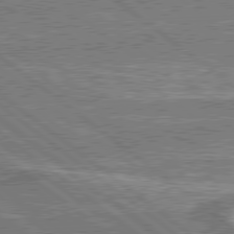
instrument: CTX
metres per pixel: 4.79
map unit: lApd
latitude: 79.4616
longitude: 174.8785
